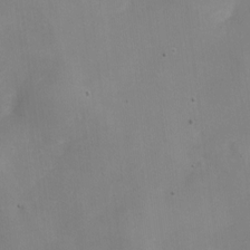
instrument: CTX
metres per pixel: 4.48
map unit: Nhe
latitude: -20.0850
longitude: 144.1795
